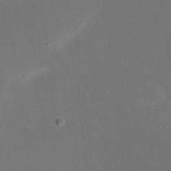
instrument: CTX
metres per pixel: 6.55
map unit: eHh
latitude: 24.0255
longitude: -70.1578
